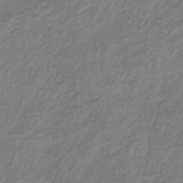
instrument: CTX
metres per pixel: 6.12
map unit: HNb
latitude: -32.6897
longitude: 56.2550
